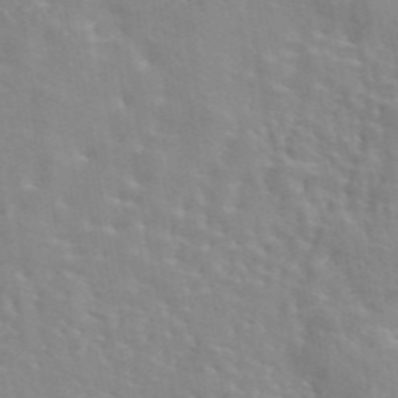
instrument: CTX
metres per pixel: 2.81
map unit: eAb
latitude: 44.1389
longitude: 113.3321
